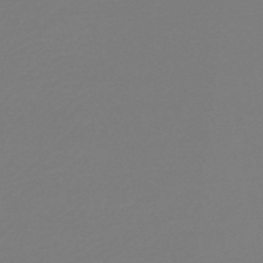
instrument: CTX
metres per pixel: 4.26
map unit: lHb
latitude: -47.4265
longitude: 69.4076
